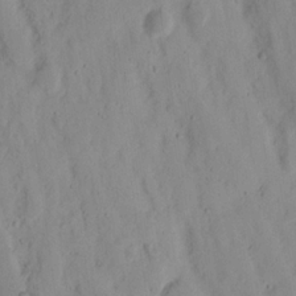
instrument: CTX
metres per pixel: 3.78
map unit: Nhu
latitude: 16.5357
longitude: -73.8017
